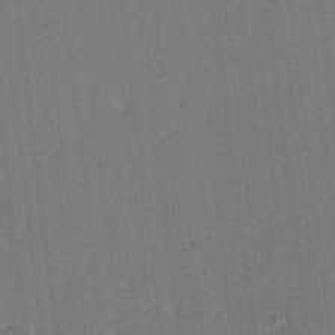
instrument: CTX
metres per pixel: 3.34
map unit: lAa
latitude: 13.2537
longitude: -107.0458
